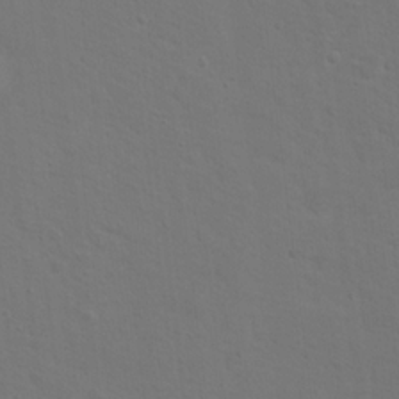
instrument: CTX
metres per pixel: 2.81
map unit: Nhu
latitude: 18.1389
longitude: -33.8205
